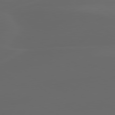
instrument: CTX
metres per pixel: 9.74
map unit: lApd
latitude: 80.3845
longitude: -116.3656
